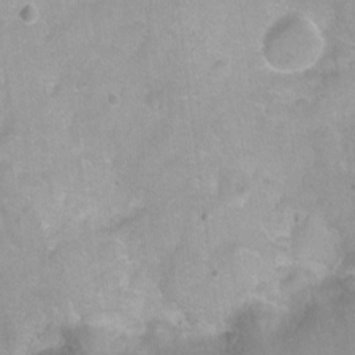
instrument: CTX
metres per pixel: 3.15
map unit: Nhu
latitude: -8.0283
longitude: -41.8394
